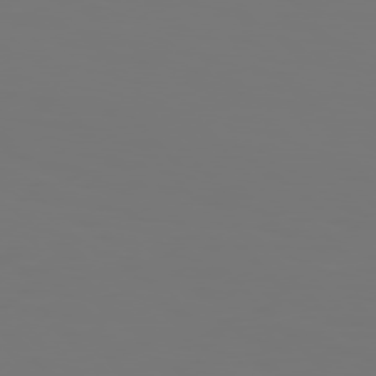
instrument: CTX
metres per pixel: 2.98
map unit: Hpe
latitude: 76.9324
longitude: -136.0633
